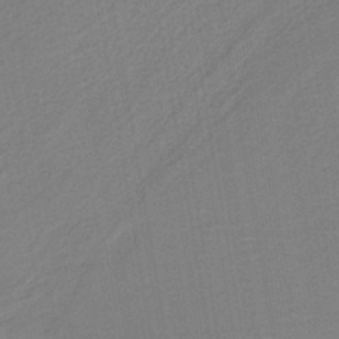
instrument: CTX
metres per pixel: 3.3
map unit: HNb
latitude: -41.6911
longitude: 51.3699
